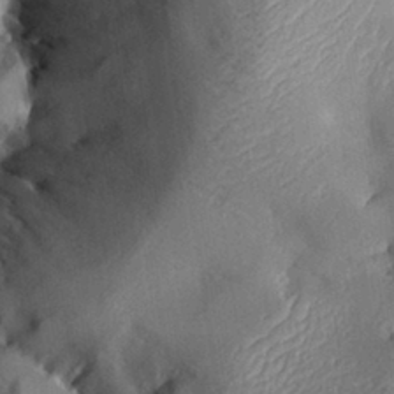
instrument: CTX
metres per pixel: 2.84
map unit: Aa
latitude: 29.5560
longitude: -132.0822
